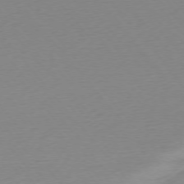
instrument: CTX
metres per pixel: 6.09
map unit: Ap
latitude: -75.4455
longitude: -71.5371
